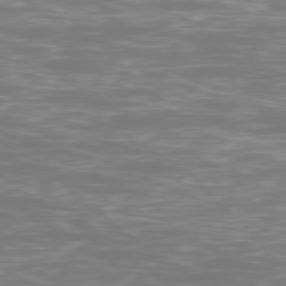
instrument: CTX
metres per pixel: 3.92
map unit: Ap
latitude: -80.8597
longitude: -59.5182
